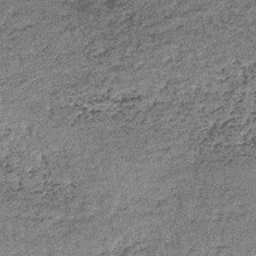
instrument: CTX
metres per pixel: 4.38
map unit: lHb
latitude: -36.5384
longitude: 66.8030
